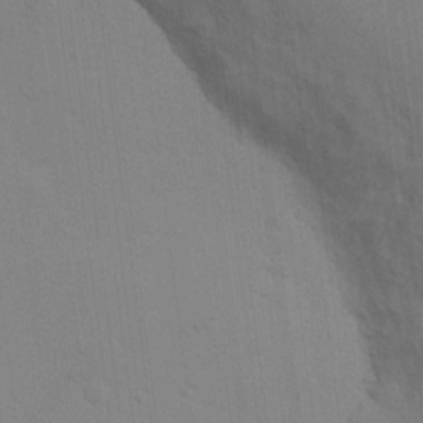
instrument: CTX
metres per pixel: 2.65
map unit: Nhu
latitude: 13.8583
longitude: -30.2523
